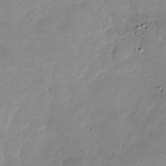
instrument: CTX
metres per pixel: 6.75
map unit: Nhu
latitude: -28.4818
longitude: -59.0459
